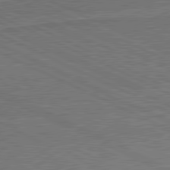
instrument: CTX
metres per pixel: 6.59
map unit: lApd
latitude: 81.0080
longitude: 140.3495
